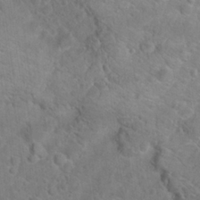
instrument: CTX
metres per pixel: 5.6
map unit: Hto
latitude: 18.6490
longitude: -38.2900
